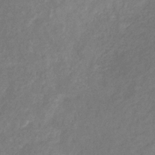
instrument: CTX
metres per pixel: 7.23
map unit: eHb
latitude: -30.7652
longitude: 70.9164
